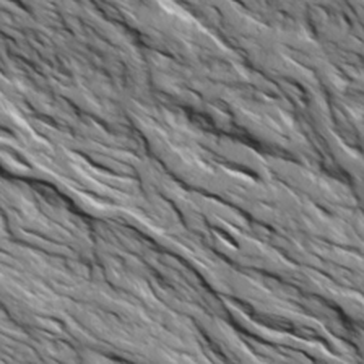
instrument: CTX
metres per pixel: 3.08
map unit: Ave
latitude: 19.1214
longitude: -134.7246
